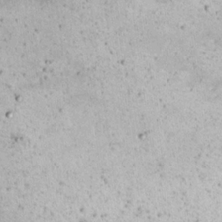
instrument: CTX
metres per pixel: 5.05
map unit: Nhu
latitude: 22.2711
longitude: -67.5182
